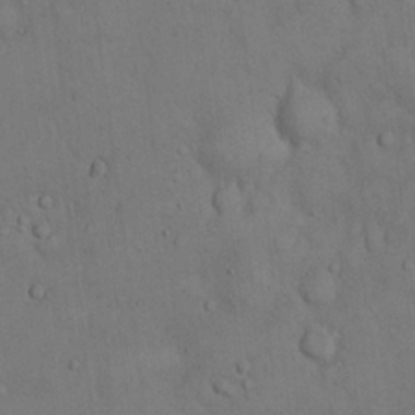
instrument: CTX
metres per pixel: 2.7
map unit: Hto
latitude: 14.5546
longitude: -59.7072
